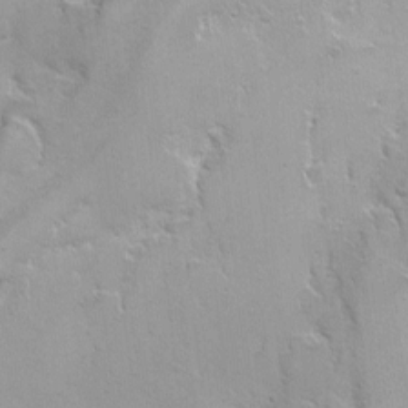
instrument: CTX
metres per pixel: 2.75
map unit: Nhe
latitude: -2.6140
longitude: -59.2915
